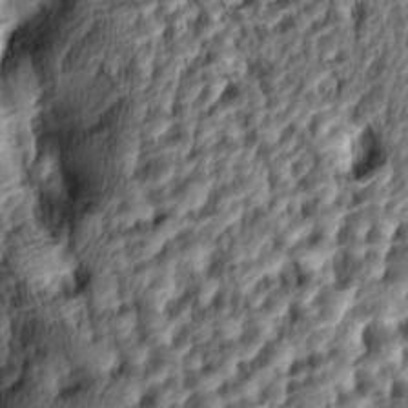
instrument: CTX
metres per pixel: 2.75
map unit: lAa
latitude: -4.8219
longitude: -122.3278
